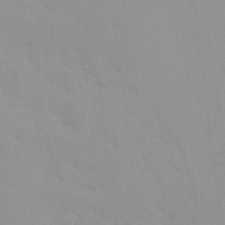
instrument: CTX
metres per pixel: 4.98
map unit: Ave
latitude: 9.3293
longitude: -103.2159
